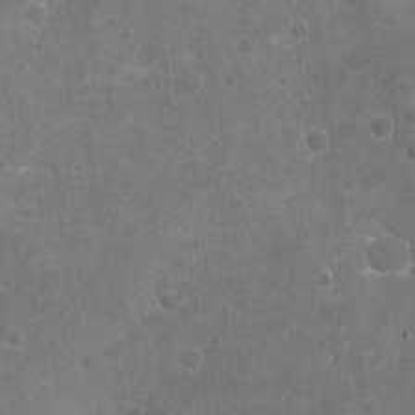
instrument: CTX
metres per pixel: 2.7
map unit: Nhu
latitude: -17.1620
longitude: -56.1766
